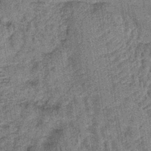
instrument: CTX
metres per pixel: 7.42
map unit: lHb
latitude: -38.6330
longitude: 60.6518
